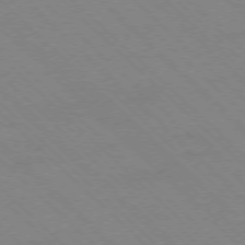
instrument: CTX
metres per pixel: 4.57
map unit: Ap
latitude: -77.5021
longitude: -66.1955
